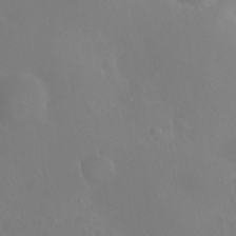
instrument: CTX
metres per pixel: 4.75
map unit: Ht
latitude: -11.4454
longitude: -43.7639
